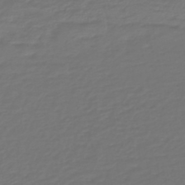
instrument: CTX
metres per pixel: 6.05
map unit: HNb
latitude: -47.6155
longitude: 55.1431
